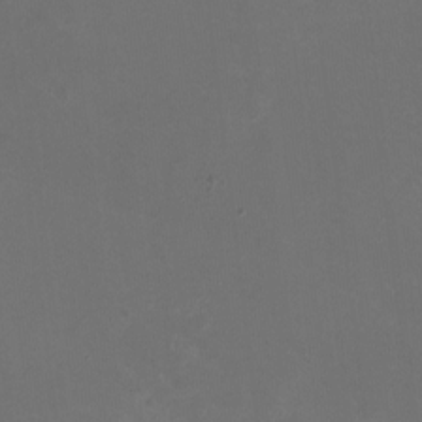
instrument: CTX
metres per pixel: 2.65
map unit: HNhu
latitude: -1.9556
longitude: -4.6490
